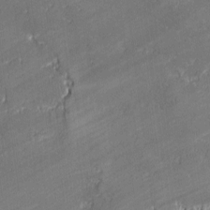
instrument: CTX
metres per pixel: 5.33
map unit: lAvf
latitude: -0.5007
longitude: -108.2900
